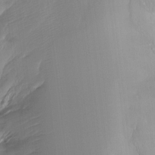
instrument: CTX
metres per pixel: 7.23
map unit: Ht
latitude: -13.9178
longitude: -44.1955
